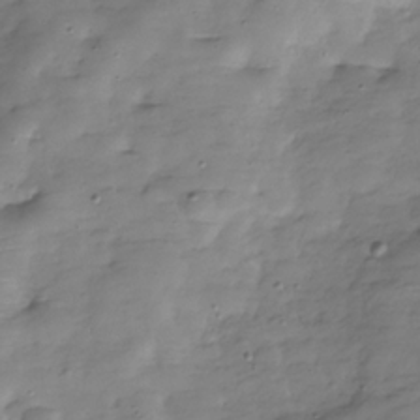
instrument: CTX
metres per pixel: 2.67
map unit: Hve
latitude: -30.5951
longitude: 90.5952
